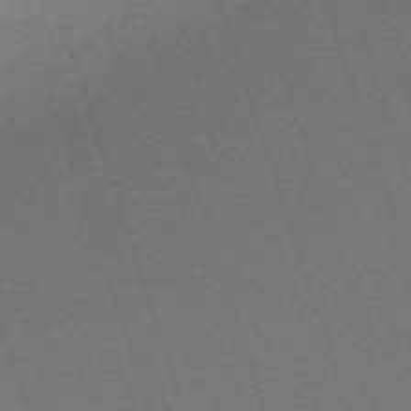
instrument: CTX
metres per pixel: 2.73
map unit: eHh
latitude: -63.1242
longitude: 52.0094
